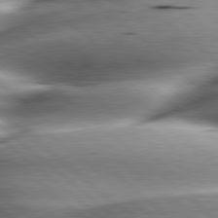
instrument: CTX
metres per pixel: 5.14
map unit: lApd
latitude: 80.1767
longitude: -143.1970
